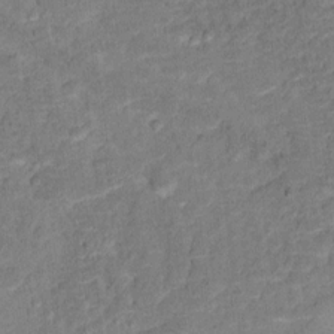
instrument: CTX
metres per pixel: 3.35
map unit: Hto
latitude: 13.4616
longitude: -38.8569
